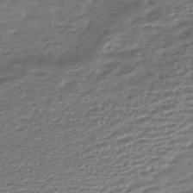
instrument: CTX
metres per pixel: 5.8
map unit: HNhu
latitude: -45.2565
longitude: 101.2564
